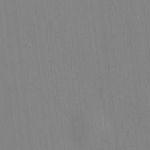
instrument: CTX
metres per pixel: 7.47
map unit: HNhu
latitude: 11.0836
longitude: 10.2740
